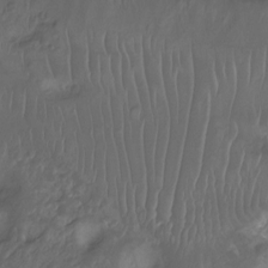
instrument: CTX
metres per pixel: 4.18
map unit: Ht
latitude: -11.8611
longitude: -35.5371
